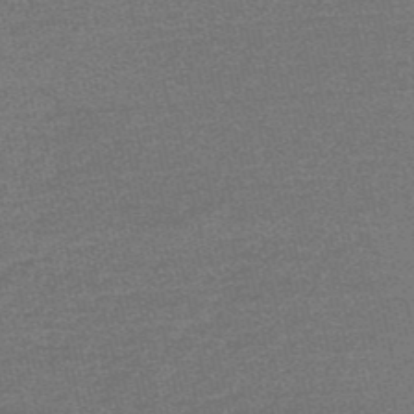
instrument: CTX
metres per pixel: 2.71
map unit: HNb
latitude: -53.0486
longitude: -43.0647
